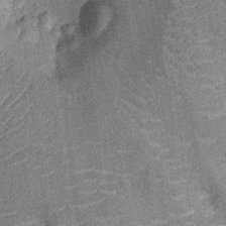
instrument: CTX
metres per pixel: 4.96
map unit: Nhu
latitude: -13.0487
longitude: -23.5749
